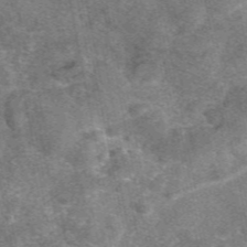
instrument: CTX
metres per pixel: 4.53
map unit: eAb
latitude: 48.0633
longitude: 108.0850
